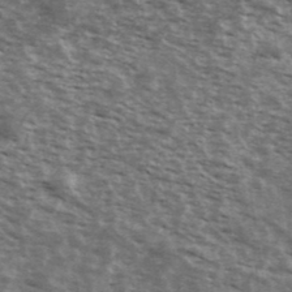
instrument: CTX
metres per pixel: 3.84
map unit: Ave
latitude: 40.3845
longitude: -109.9339
